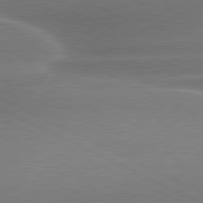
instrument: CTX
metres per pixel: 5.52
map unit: lApd
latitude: 80.4223
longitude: -136.8002
